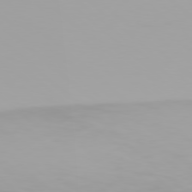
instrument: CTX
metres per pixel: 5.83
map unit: Hpe
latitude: 77.6882
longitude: -138.1389
